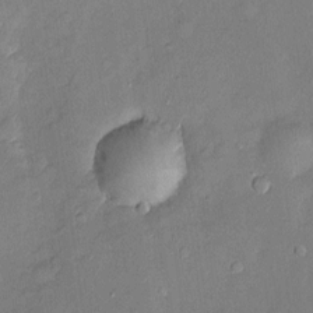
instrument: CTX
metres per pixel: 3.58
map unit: Htu
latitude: -5.7288
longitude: 158.0283
